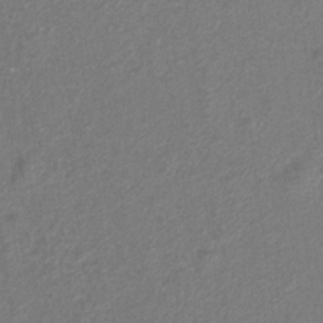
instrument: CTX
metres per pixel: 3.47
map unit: Hto
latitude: 6.8569
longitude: -31.6127
